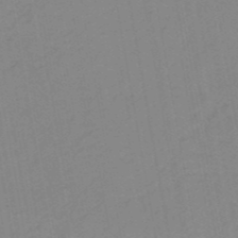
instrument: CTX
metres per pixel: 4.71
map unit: HNb
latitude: -51.0108
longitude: -51.4426
